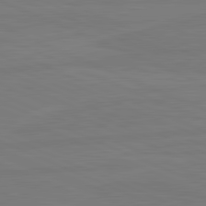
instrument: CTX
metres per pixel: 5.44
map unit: lApd
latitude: 81.8772
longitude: -178.5357
